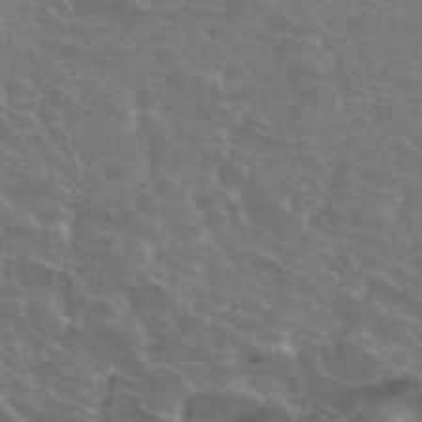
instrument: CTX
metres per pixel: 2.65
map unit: Hto
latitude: 33.1592
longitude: -45.7260
